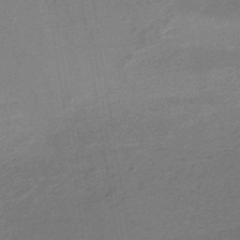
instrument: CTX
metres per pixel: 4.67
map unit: HNb
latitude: -35.3132
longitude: 59.7099
